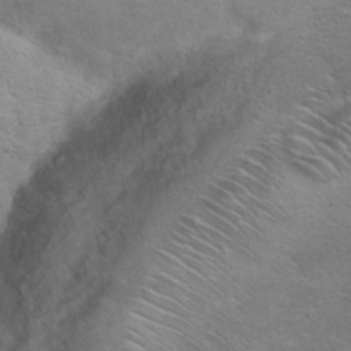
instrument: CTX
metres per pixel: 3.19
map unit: Hto
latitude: 24.1766
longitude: -50.3089
